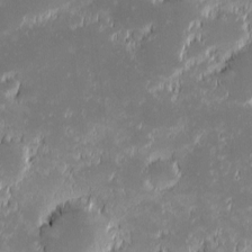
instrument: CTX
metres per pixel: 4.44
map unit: eHh
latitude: -1.5022
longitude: -84.4034
